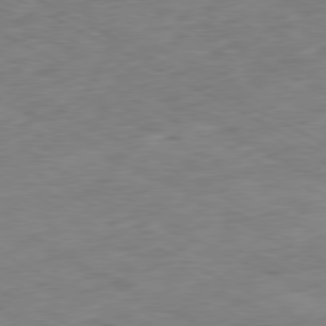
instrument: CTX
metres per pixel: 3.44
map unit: Ap
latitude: -80.6330
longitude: -73.0081
